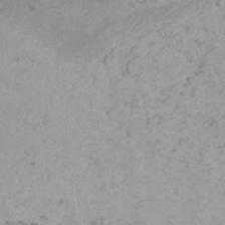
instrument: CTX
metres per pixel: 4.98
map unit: HNhu
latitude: -0.3685
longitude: 3.6343
